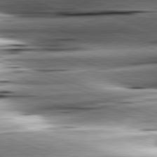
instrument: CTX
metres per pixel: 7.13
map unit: lApd
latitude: 81.5371
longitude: -151.5182
